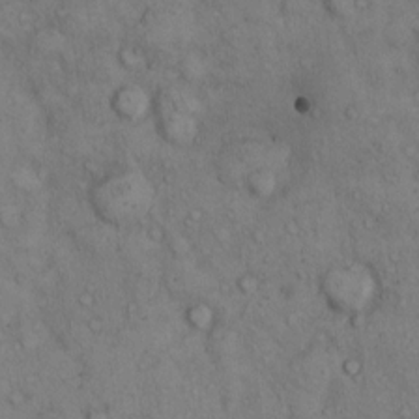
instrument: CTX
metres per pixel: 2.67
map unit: Hto
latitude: 11.8395
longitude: -58.6302
